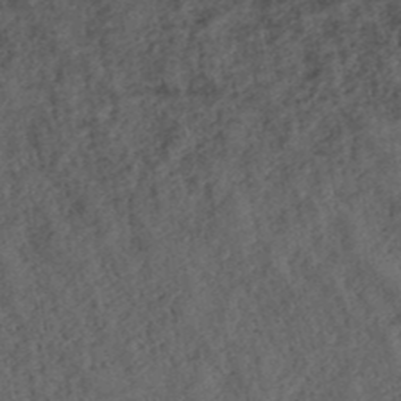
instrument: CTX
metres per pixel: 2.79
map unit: ANa
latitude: 39.5938
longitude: 18.5007
